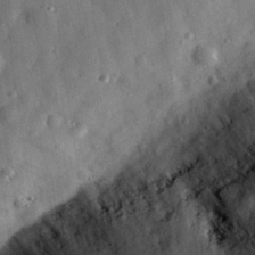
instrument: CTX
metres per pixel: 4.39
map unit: eHh
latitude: 29.9528
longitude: -71.8394
